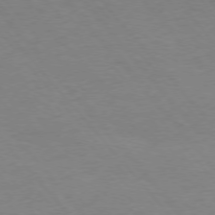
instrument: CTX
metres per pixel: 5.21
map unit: Ap
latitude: -76.6141
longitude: -88.5357
